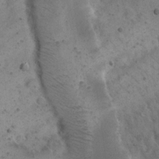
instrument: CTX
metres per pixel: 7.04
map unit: Nhu
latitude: 22.4223
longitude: -69.7072
